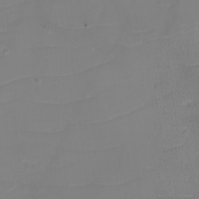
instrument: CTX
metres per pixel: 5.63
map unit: eHh
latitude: -3.9556
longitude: -76.1955
